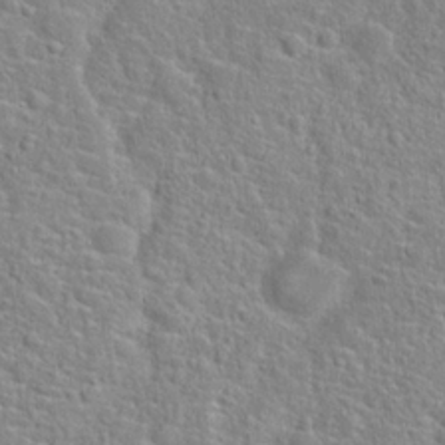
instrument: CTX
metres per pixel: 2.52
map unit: Hto
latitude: 22.5546
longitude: -46.2901
